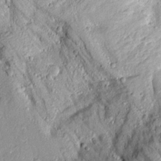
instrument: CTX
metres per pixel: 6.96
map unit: Aa
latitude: 15.8962
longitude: -145.0647
